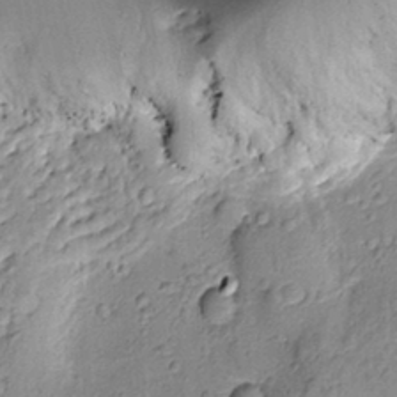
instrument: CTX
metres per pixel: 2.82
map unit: Htu
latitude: -1.3132
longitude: 173.5399
